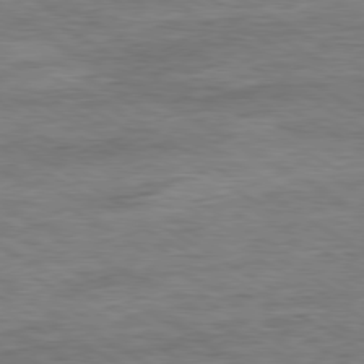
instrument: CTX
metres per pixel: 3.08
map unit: Ap
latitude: -80.2551
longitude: -77.6316
